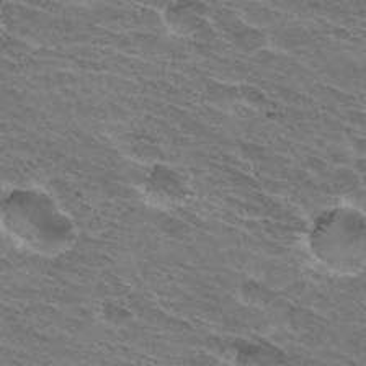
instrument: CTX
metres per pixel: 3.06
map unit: Hto
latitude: 32.6113
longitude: -43.8583
